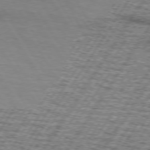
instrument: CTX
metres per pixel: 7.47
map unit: lApd
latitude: 73.3671
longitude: -70.8947
